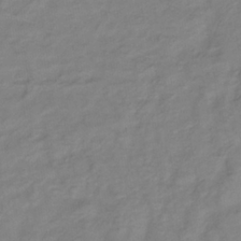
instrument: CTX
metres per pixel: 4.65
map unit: lHb
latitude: -35.0675
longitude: 72.3873
